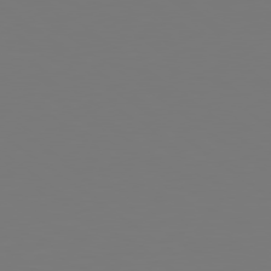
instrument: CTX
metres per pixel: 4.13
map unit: lApd
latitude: 79.1592
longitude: -175.4993
